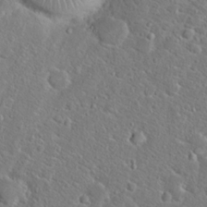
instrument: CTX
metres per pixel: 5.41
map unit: Hto
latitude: 20.3468
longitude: -44.9136
